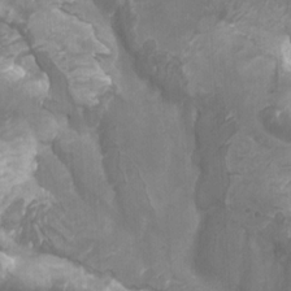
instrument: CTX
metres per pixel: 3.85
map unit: Nhu
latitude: -9.1809
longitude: -77.4804
